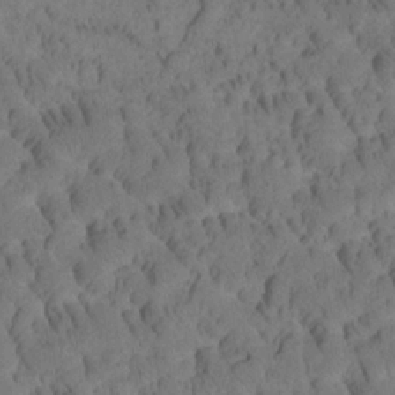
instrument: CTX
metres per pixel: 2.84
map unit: Htu
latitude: -3.5021
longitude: 172.7652
